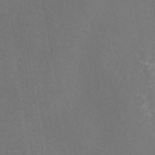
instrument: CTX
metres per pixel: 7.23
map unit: eAb
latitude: 46.5546
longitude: 109.6344
